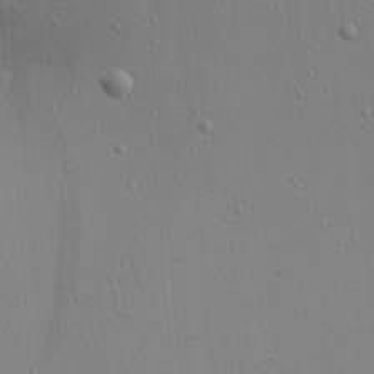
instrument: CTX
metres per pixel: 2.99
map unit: Aa
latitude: 21.8773
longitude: -142.3656
